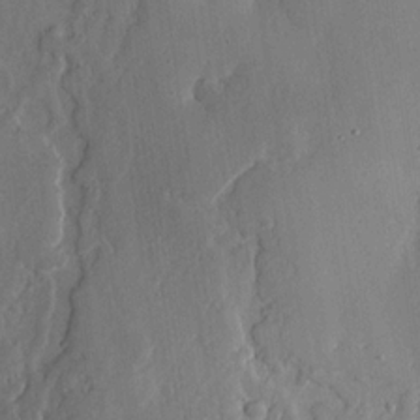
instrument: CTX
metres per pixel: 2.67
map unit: lHvf
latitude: 20.2901
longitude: -115.5938
